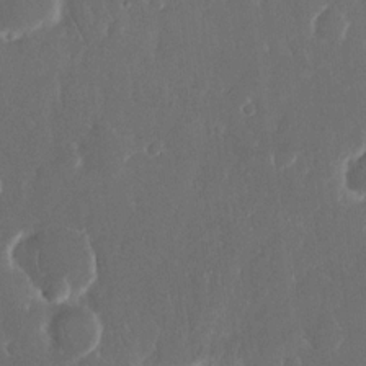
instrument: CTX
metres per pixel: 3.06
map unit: eHh
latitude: 15.8206
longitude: -72.6491
